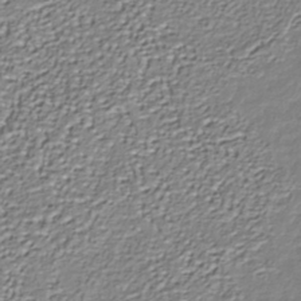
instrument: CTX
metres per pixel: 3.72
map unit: Nhu
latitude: -38.9920
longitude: -85.9150
